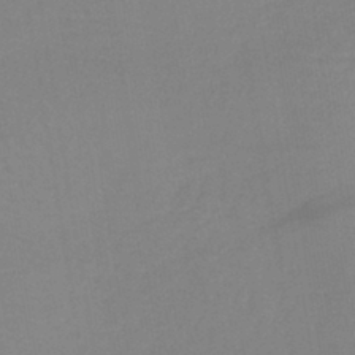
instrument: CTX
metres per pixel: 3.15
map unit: lHb
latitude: -41.5588
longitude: 74.4629
